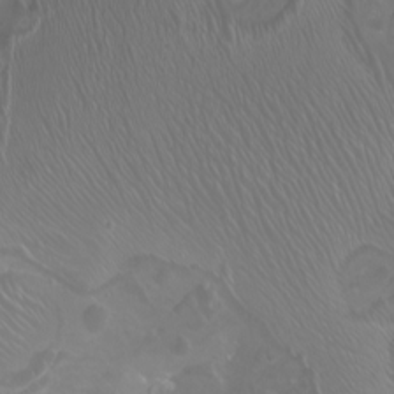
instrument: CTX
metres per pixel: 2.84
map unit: Nhu
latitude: -8.3306
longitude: -93.2537
